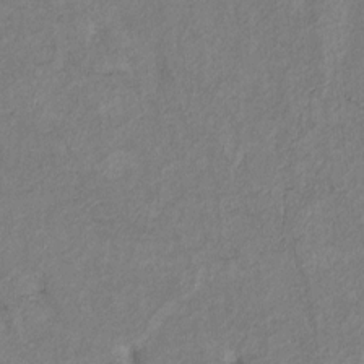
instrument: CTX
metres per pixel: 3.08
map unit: Htu
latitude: 2.1011
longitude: 149.2376
